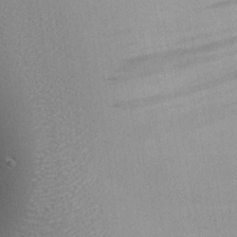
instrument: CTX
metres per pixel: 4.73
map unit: eHh
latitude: 25.4615
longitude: -70.6301
